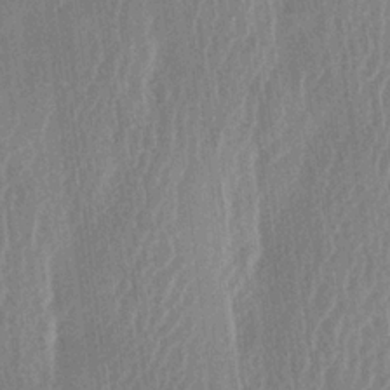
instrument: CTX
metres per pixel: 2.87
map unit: lAa
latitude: -6.3495
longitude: -129.2537
